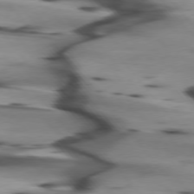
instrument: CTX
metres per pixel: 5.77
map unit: lApd
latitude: 75.7261
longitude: -65.7827
